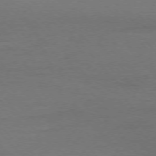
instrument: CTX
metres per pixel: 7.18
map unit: Ap
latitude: -76.7841
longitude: -93.3670
